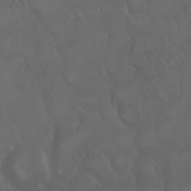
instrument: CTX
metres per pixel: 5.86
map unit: Nhu
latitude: 22.8569
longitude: -64.4790
